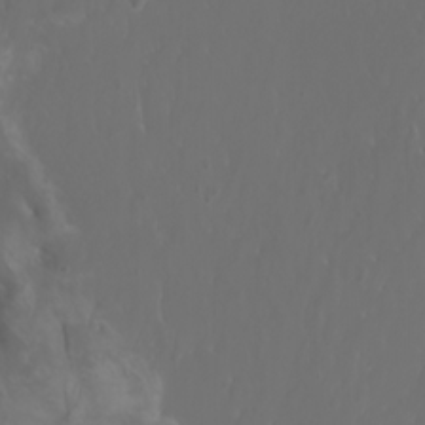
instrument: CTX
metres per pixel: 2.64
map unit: Htu
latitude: -5.1620
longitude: -73.7828
